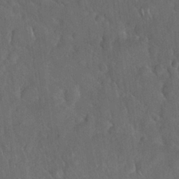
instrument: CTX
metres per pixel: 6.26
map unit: Nhu
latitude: 27.4238
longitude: -65.4237
